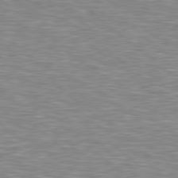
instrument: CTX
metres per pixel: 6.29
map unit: Hpe
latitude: 78.7247
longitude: -157.9150
